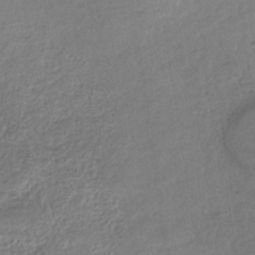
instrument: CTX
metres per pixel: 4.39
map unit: eHb
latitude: -38.3684
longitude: 81.4455
